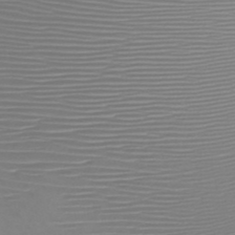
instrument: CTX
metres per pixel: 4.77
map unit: HNb
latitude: -47.2943
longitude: -41.8961
